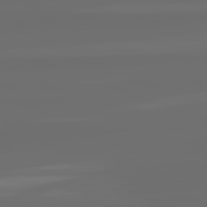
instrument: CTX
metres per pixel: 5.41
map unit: lApd
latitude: 82.3089
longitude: -166.7246
